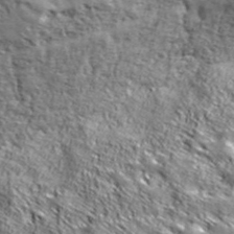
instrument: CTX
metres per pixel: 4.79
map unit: lHvf
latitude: 39.0647
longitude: -87.2726
